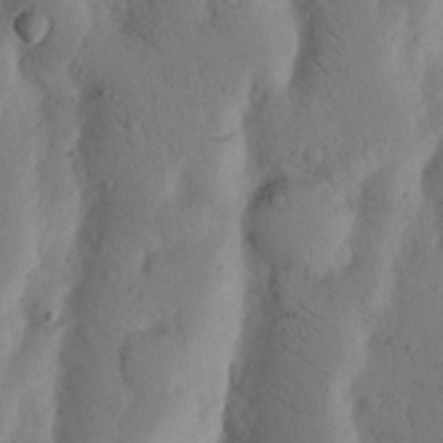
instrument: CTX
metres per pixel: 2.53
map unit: Nhu
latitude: 18.2522
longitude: -75.7261
